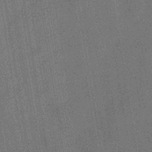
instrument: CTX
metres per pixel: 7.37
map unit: eHb
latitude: -35.4265
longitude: 80.8408
